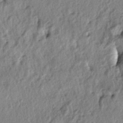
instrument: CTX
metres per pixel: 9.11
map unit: lAa
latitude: -5.6344
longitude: -124.9136
